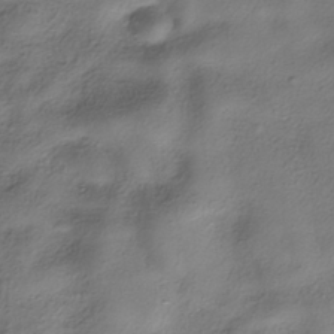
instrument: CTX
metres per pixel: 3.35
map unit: HNhu
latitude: -38.8219
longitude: 107.2565
